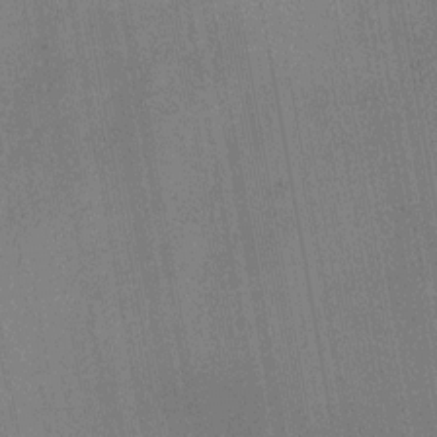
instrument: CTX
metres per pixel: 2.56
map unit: Nhu
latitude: -11.7289
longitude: -21.6883
